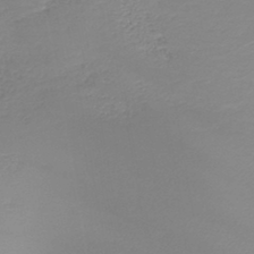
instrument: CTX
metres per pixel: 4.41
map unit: HNb
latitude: -41.1620
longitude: 49.9367
